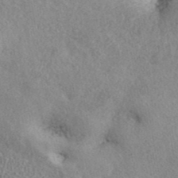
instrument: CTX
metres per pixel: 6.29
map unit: ANa
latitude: 41.5371
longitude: 18.2550
